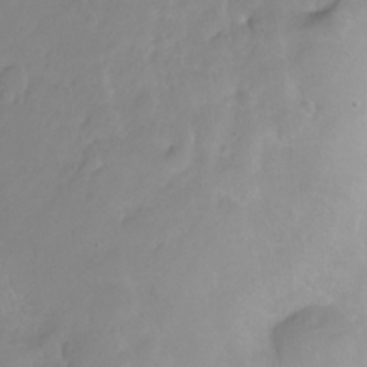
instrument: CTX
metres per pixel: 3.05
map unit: Ht
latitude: -8.4251
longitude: -36.2523
